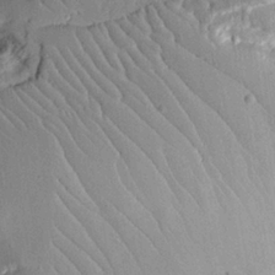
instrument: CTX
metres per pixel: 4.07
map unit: Aa
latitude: 12.3278
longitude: -126.3467
